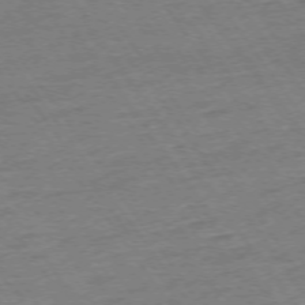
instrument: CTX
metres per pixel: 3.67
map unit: Ap
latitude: -74.3118
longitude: -83.0080
